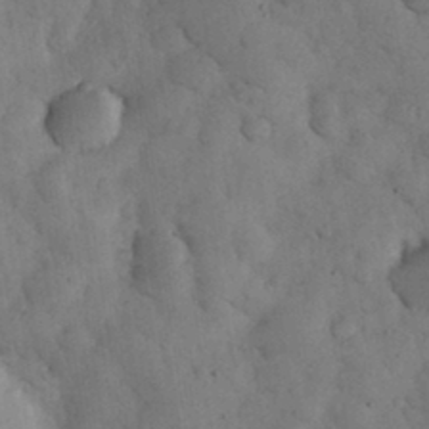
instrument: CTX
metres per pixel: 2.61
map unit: eHh
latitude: 32.5357
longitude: -69.2726
